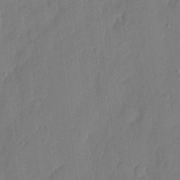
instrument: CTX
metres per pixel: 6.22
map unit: eHh
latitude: 5.0269
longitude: -76.0444
